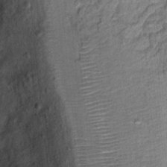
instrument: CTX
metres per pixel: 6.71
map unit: Ht
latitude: 11.5371
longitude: -38.1011
